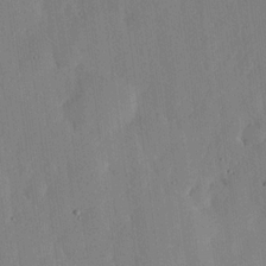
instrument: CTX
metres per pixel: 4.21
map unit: lHvf
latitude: 18.8191
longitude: -114.9891
